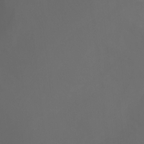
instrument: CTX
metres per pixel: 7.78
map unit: Ht
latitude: -0.9920
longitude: -46.1956
